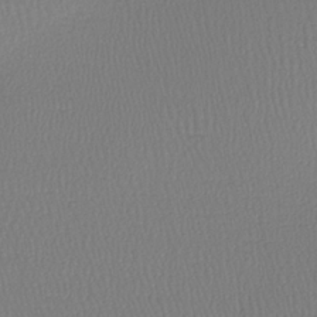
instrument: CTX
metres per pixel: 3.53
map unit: lHb
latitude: -34.5196
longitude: 64.3684
